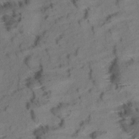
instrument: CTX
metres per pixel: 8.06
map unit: Aa
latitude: 9.6505
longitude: -140.3845
